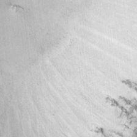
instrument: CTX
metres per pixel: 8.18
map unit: lAvf
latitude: -8.0283
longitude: -112.1200
